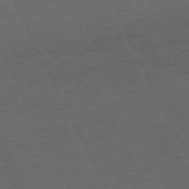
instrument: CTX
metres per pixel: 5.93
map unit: Hpe
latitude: -71.0864
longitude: 16.3685
